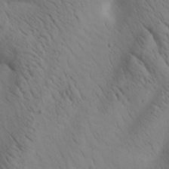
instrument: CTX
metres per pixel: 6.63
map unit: Htu
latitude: 1.0458
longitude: 174.9919
